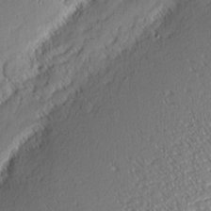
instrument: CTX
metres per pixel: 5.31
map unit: eHh
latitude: 2.1955
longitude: -77.7071
